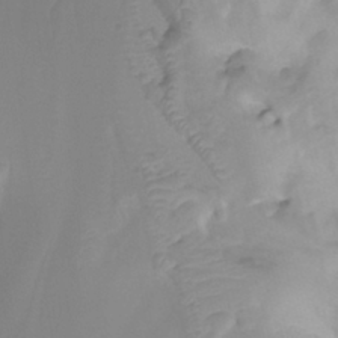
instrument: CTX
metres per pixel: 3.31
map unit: Nhu
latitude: -14.0661
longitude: -63.7261
